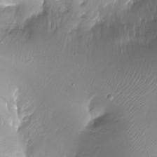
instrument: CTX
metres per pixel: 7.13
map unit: Ht
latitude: -17.2754
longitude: -44.5168
